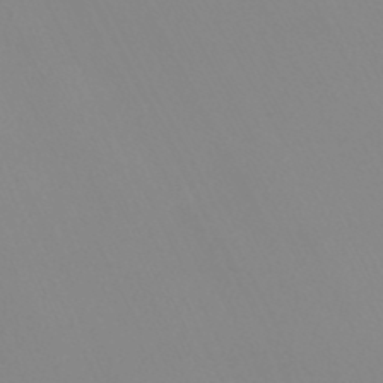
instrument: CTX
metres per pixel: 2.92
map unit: Nhu
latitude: -6.9352
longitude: -93.1214
